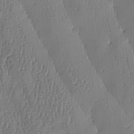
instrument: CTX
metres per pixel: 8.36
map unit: lAa
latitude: -8.2928
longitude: -128.9514
